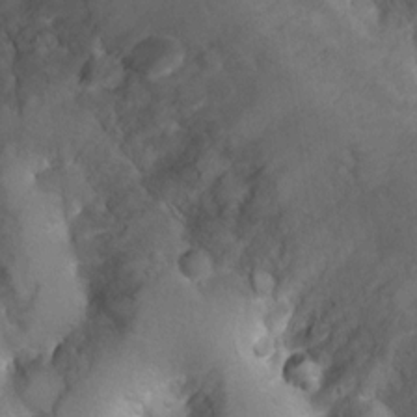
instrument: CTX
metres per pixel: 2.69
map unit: Ht
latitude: 4.7057
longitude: -29.9150
